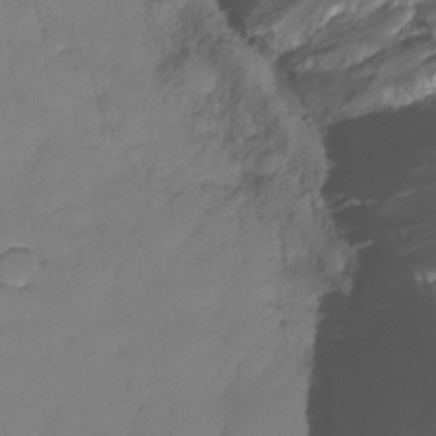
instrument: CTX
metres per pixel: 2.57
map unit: HNhu
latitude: -27.1053
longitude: 74.7841
